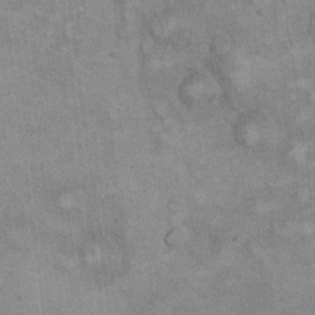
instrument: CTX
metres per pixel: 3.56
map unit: eHh
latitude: 21.6127
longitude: -62.0255
